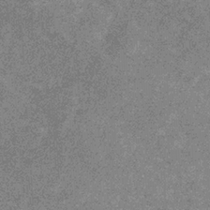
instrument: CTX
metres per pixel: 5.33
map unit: eHb
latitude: -31.5777
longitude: 69.5210
